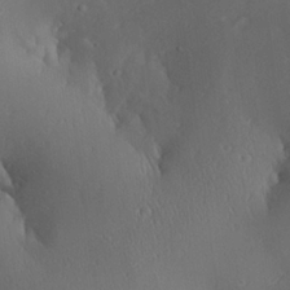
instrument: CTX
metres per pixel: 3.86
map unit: Aa
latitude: 24.5734
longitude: -136.4790
